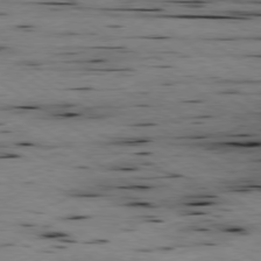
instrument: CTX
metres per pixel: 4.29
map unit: Hpe
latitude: -79.0297
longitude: -20.5735
